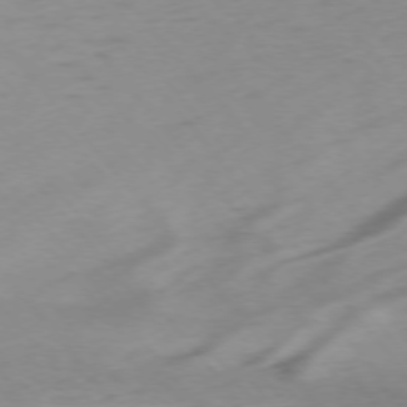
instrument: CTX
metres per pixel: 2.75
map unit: Ap
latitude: -75.6344
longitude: -65.9906
